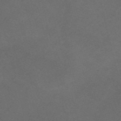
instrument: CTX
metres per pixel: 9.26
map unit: Nve
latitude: -58.3684
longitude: 59.5399
